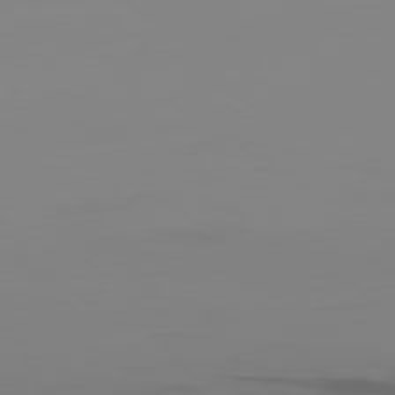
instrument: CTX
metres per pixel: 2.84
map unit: Ap
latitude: -80.0094
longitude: -93.4615
